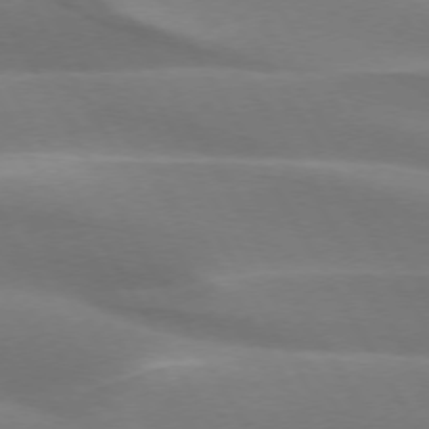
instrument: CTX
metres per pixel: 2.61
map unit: lApd
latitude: 73.4427
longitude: -49.5182
